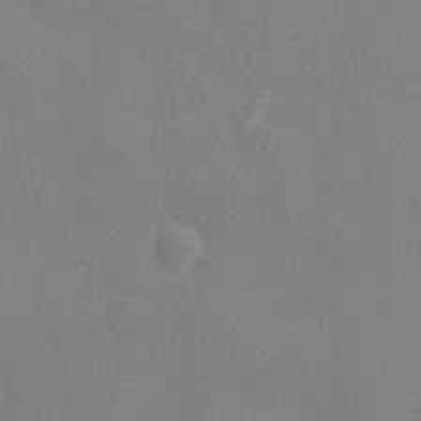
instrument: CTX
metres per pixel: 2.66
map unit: HNhu
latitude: 6.7813
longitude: -3.1214
